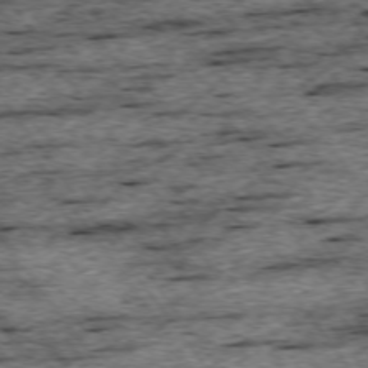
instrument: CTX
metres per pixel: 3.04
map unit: Ap
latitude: -74.7464
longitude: -87.8961
